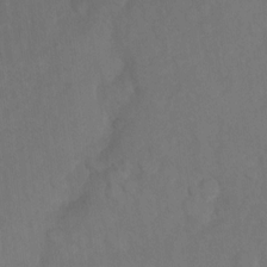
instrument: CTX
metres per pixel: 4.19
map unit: Ht
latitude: 5.4804
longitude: -30.0822
